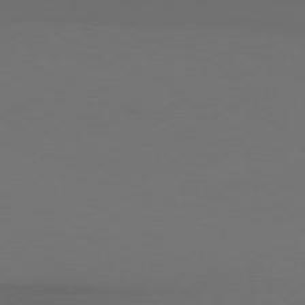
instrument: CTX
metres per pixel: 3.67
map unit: Hpe
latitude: 78.4790
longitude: -134.6112
